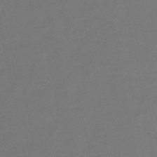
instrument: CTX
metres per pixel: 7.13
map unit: lHb
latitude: -46.4818
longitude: 68.7463
